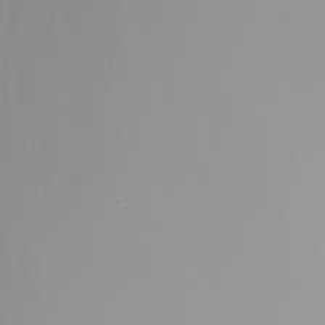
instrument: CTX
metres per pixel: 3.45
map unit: Nhu
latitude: -8.7463
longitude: -79.9906
